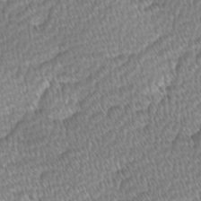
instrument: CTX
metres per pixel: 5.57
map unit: Ave
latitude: -1.0487
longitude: -114.5923
